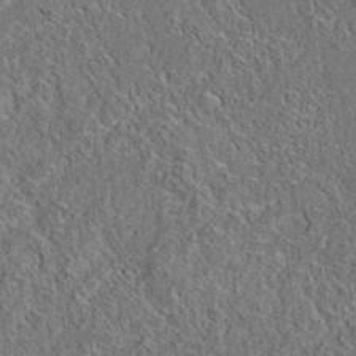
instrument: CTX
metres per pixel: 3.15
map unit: eAb
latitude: 35.9528
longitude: 112.1228
